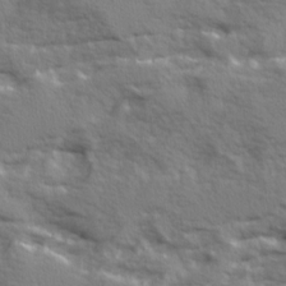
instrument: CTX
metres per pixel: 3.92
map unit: Ave
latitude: 12.1011
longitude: -101.9528
